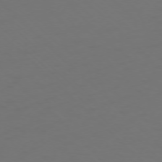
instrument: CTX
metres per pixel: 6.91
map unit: Ap
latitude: -76.0472
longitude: -79.3671
